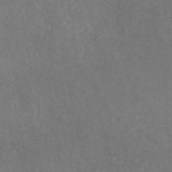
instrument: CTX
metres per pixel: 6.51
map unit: eAb
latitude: 49.3104
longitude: 118.3306
